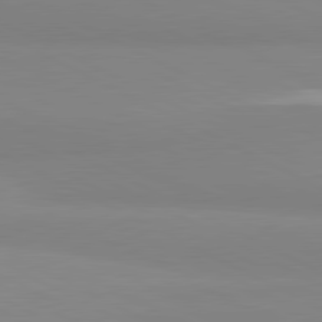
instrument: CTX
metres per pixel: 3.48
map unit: lApd
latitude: 81.1214
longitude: 179.4454
